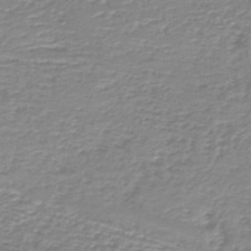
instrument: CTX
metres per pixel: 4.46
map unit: HNb
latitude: -46.2172
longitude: 52.1983
